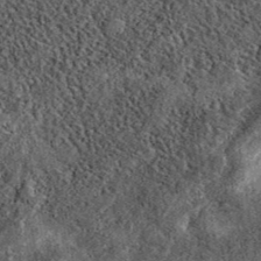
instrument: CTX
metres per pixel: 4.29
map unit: eAb
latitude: 39.7072
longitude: 106.7274
